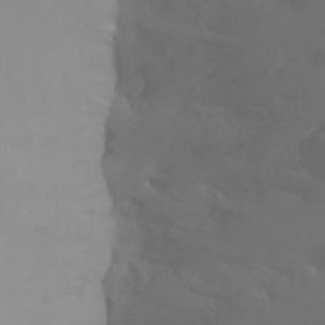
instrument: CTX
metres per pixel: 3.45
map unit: Ht
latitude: -8.1417
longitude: -32.1011
